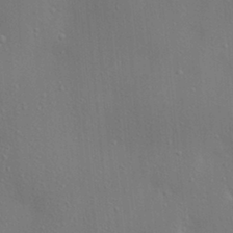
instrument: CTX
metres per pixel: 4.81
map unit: lAa
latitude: 17.9150
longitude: -139.1592
